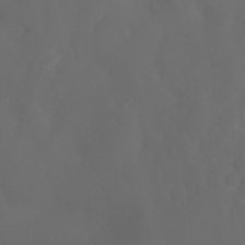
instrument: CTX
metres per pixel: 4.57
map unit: Nhu
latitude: -5.8611
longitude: -69.6694
